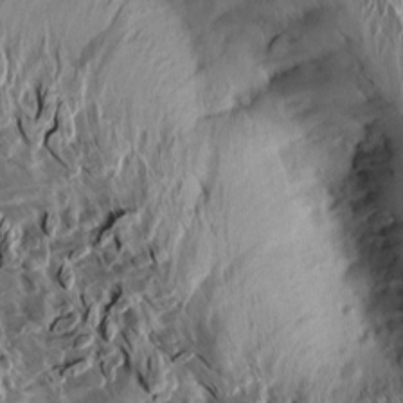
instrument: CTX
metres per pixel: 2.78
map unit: Aa
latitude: 13.5938
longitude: -143.4616
